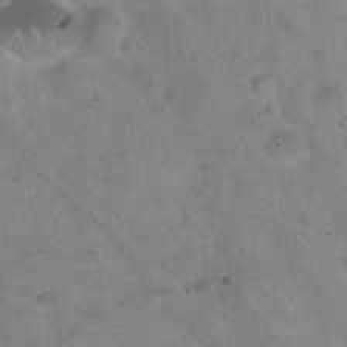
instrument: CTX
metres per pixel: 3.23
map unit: Hto
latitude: 21.7828
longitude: -54.2333
